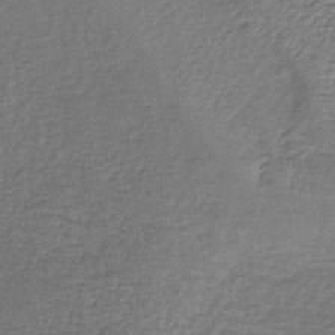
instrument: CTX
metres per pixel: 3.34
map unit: lHb
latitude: -39.0676
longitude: 61.6533
